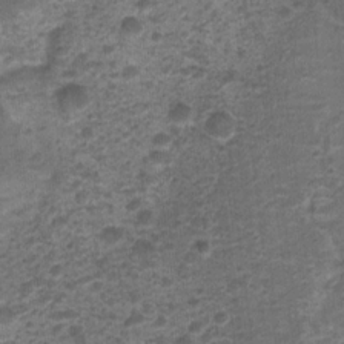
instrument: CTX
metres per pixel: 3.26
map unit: Nhu
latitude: 3.3481
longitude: -17.7071
